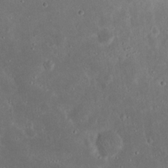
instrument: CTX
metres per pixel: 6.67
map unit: Nhu
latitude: 23.1025
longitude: -71.1025
